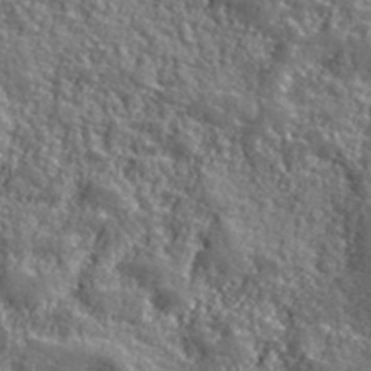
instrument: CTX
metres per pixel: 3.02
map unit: eHh
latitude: 42.2901
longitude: -91.3860
